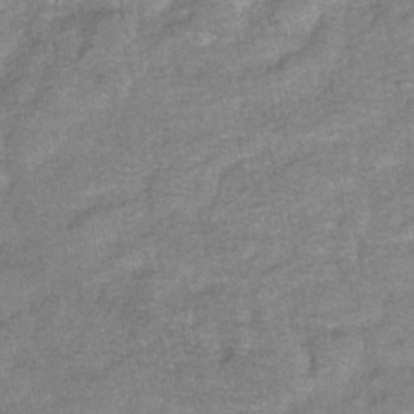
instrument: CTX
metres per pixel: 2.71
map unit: eHb
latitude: -39.5021
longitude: 80.8597
